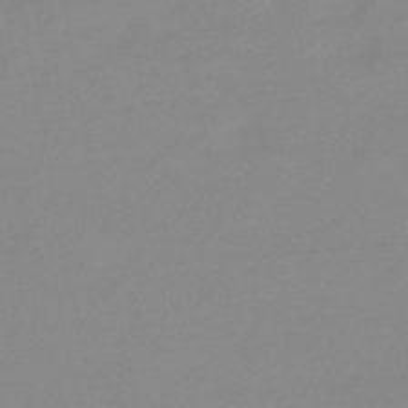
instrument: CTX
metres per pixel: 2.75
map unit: eHb
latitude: -45.1242
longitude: 85.4832
